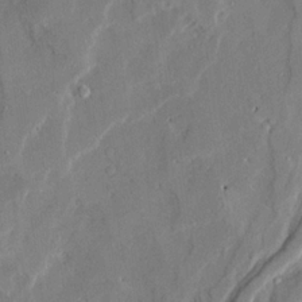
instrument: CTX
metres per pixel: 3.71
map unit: Ave
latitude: 22.2522
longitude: -129.4993
